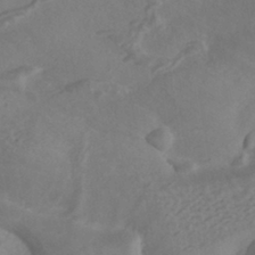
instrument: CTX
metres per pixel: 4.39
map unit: HNhu
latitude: -40.2361
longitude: 109.3132
